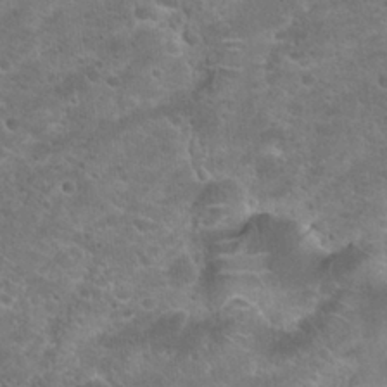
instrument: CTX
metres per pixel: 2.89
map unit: Hto
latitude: 23.4615
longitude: -44.2522
